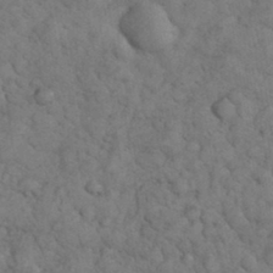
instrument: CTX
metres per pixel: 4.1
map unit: eHh
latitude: 33.4049
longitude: -67.2914
